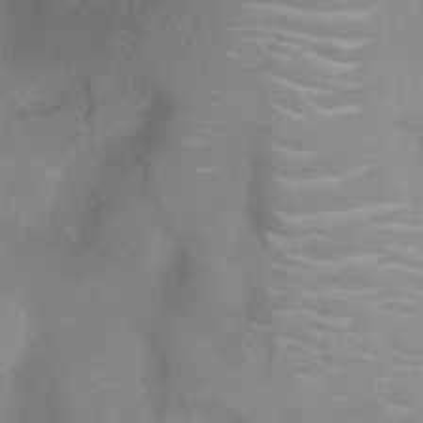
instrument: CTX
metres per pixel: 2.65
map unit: Nhu
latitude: 3.1403
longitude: -24.5545
